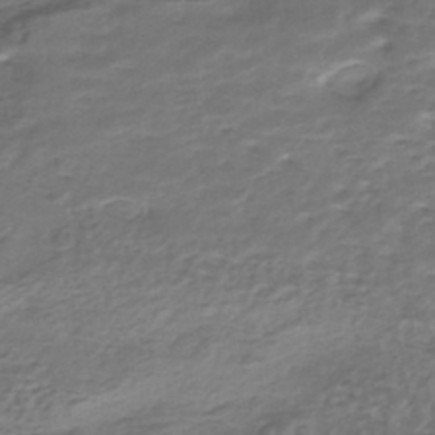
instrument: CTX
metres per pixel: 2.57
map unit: HNhu
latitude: -43.2942
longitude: 100.8596
